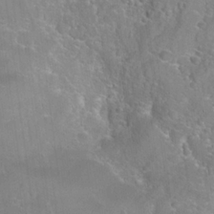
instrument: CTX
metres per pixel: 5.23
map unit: Hto
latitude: 22.8947
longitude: -50.7057
